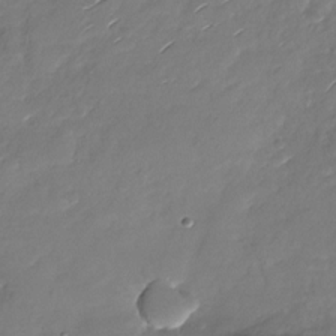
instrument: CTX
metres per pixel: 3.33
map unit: Nhu
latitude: -28.2928
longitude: -60.8758
